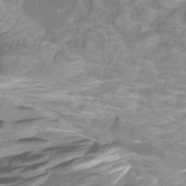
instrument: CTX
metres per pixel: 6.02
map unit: Htu
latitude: -5.2187
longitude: -76.6112
